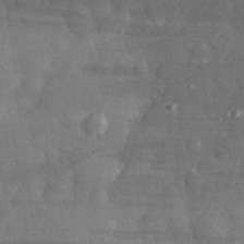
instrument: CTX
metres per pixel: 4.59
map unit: eHh
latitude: 31.6316
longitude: -70.6301
